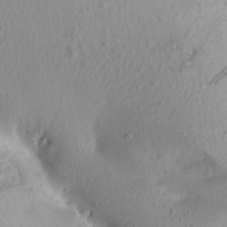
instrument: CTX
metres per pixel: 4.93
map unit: Aa
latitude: 18.9891
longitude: -144.6301
